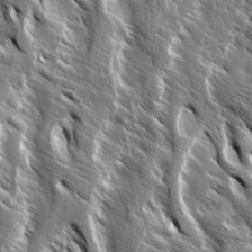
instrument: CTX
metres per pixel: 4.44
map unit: Ave
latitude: 14.7813
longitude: -133.5749
